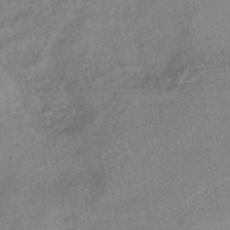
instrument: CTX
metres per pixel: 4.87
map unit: eHb
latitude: -41.7477
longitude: 84.2550
